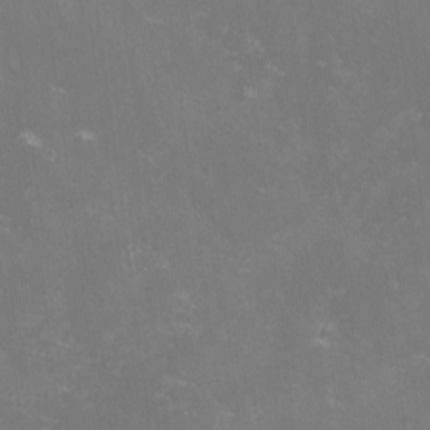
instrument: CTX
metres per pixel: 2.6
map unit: lHvf
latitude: -14.2173
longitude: -100.4790
